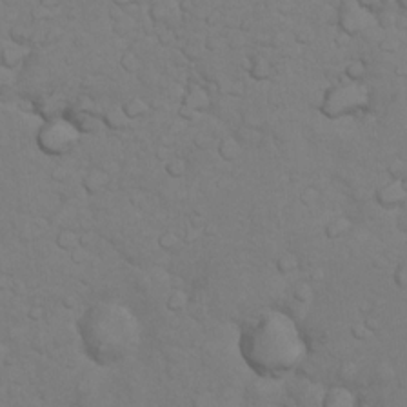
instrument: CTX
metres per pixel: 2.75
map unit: Nhu
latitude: 10.0822
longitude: -24.5356
